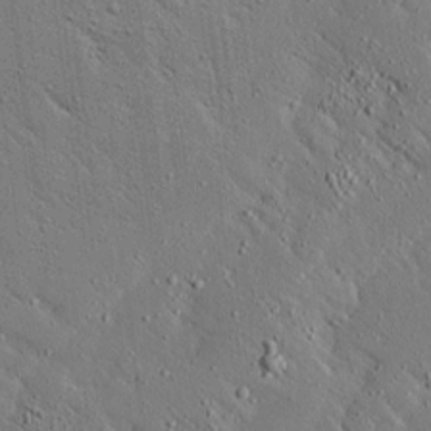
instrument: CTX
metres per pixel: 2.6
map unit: Ave
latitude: 17.1214
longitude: -139.3104
